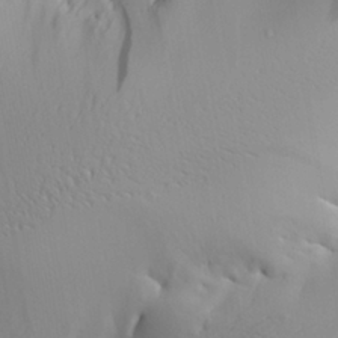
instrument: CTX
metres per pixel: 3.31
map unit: Aa
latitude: 27.3860
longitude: -133.9717
